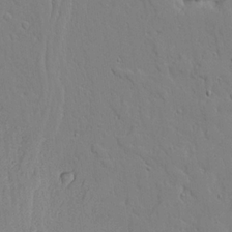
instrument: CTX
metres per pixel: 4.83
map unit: lAvf
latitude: 23.0647
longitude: -109.7638
